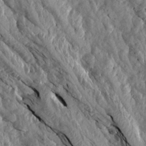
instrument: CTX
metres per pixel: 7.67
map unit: Aa
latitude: 16.3278
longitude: -145.2915
